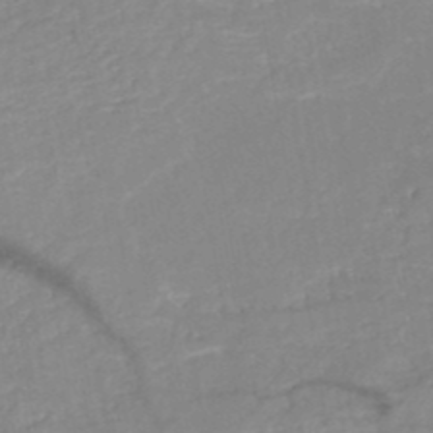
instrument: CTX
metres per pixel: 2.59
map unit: HNb
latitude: -49.4266
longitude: -44.9513
